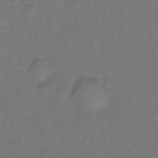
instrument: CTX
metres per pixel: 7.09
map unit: Hto
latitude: -2.5006
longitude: -34.3656
